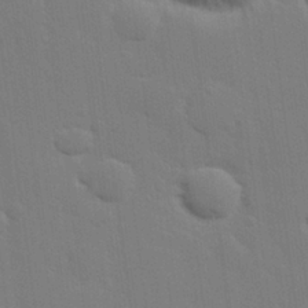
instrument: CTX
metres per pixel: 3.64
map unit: eHh
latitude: 26.3656
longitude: -81.6694
